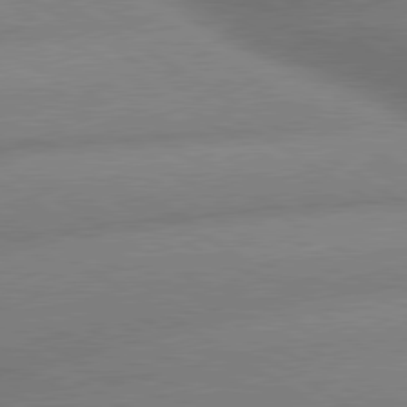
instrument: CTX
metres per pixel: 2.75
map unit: lApd
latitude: 80.2145
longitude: -162.3468
